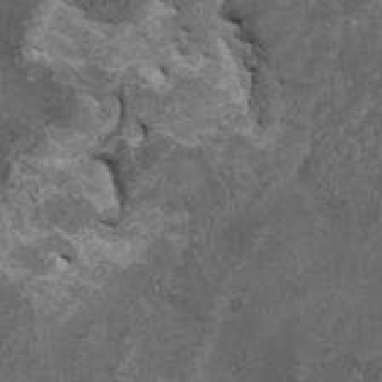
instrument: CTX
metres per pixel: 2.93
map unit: HNhu
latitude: 4.0822
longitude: 3.5966
